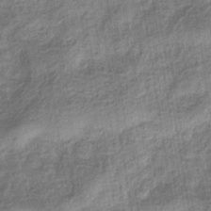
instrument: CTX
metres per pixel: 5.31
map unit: eHb
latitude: -37.6344
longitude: 79.8422
